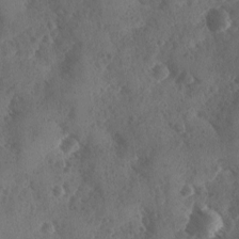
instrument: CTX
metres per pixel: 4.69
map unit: Ave
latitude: -10.0661
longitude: -118.5545
